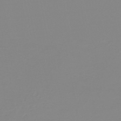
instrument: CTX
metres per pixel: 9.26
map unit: lHb
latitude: -44.5574
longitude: 55.4266
